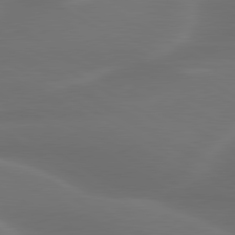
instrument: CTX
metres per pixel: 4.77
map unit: lApd
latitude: 79.9339
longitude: -119.8205
